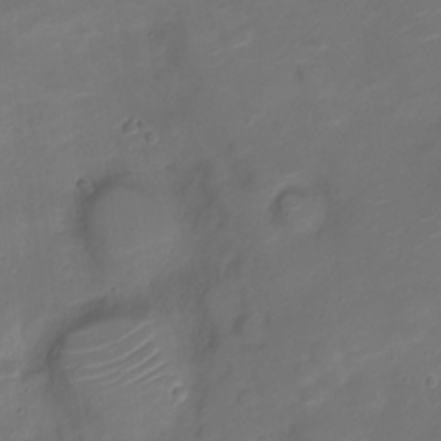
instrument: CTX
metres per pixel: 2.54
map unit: Nve
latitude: -20.6707
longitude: 104.9730
